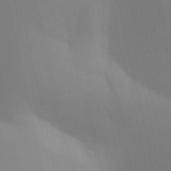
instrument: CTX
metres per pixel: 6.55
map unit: Aa
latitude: 32.3278
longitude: -145.2159
